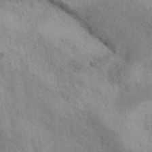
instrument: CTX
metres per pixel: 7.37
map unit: ANa
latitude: 42.4412
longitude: 52.4440
